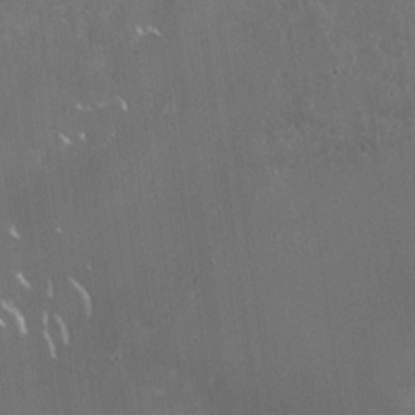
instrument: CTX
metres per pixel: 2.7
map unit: Nhu
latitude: -28.1795
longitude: -80.3278
